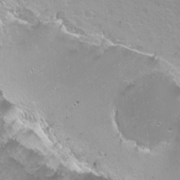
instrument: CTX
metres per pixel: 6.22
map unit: Nhu
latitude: -5.8989
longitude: -47.6316
